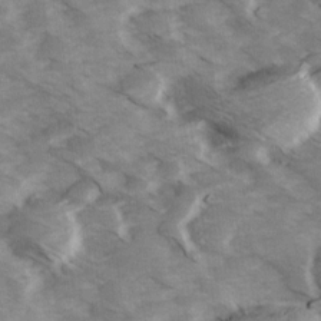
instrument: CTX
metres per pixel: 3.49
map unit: Ave
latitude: 14.4223
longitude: -103.3859
